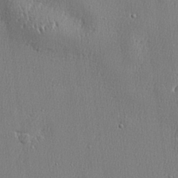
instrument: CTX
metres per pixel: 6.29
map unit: lHvf
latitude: 23.3482
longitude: 141.5210
